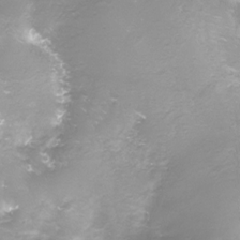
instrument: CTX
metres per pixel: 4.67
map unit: Nhe
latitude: -27.5399
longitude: -109.5371
